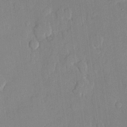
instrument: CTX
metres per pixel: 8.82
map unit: lHvf
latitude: 21.1403
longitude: 146.3873
